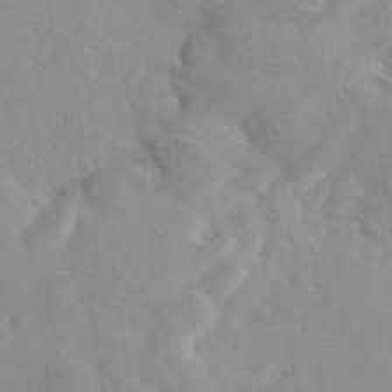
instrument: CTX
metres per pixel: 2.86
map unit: eAb
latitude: 45.9339
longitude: 111.5588
